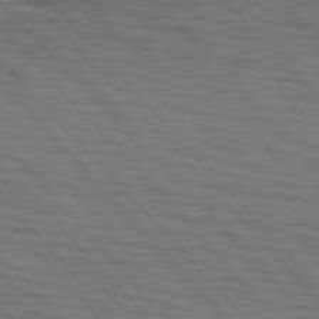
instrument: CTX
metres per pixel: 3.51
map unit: lApd
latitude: 76.6112
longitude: -72.7058
